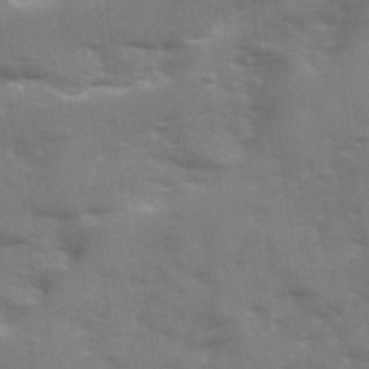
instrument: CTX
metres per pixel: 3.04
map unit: Ave
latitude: 12.6302
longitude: -102.7057
